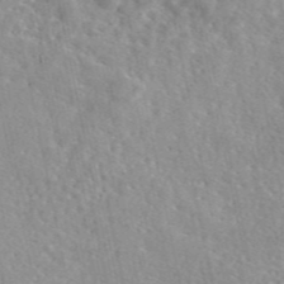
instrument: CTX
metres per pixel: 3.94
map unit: eAb
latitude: 45.8394
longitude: 111.8611
